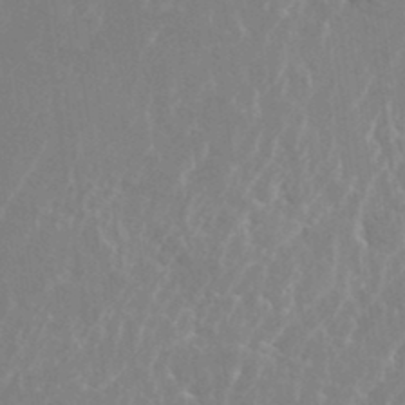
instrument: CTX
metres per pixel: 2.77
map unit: Nhe
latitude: -41.8233
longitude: -111.0081
